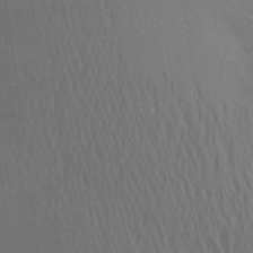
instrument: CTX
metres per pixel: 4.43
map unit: Aa
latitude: 23.3671
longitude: -145.5182
